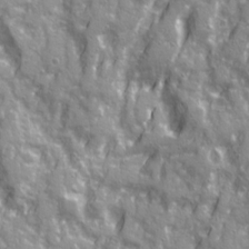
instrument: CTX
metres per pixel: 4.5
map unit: Ave
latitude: 20.8002
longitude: -133.0081
